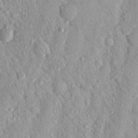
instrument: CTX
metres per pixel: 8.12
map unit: Nhu
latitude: 19.3670
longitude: -77.5182
